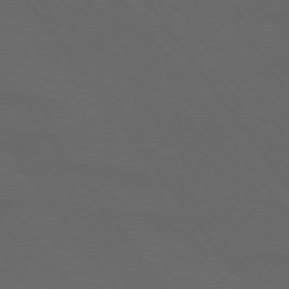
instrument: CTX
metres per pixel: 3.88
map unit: lApd
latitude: 73.9339
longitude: -72.4601
